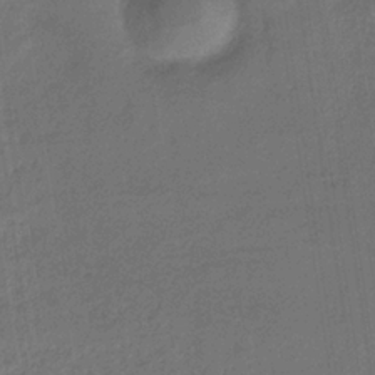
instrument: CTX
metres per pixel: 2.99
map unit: HNb
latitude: -33.5777
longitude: 54.1795
